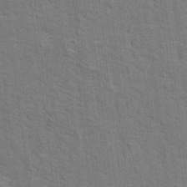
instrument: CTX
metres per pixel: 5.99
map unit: Hto
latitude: 17.1403
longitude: -38.1956
